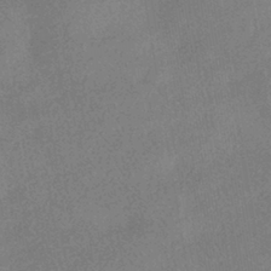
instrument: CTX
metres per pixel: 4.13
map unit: HNhu
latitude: -40.4629
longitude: 98.2739
